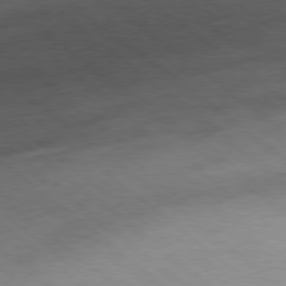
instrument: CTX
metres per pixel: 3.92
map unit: Hpe
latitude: -79.0297
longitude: 10.9731
